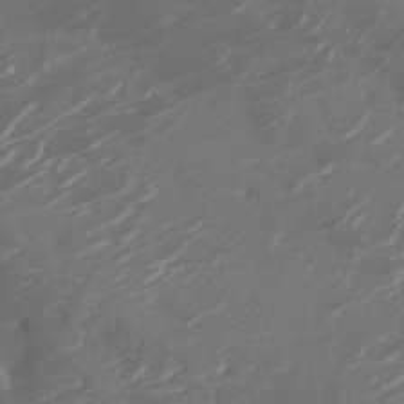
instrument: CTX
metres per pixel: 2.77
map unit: Nhu
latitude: -6.5007
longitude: -90.2900
